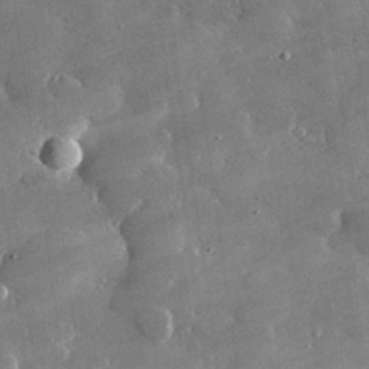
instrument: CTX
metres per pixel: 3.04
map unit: lHvf
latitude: 31.0459
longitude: -93.5749
